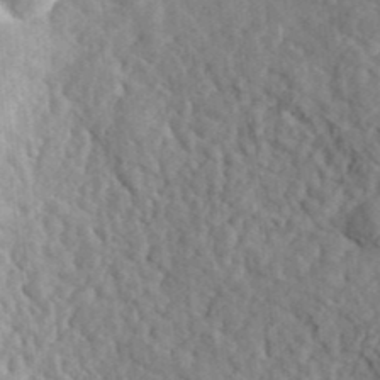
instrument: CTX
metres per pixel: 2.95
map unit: lHvf
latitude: 35.9150
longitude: -85.4238
